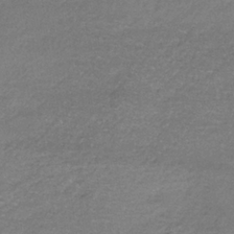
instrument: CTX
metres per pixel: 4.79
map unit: lHb
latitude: -34.9731
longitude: 62.3117
